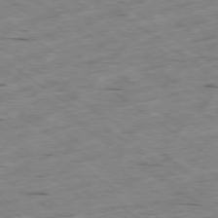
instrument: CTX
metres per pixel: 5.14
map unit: Hpe
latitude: -78.5762
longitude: -21.7261
